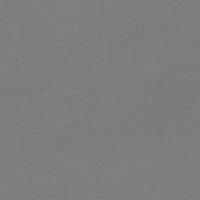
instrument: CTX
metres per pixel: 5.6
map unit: HNb
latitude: -46.5573
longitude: 55.0676
